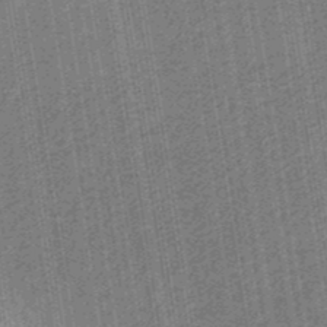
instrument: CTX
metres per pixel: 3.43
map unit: eHb
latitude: -30.4251
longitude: 70.5196
